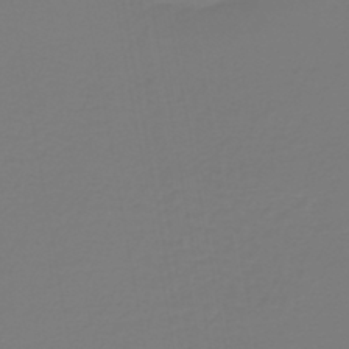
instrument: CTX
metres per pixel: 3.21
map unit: lHb
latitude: -42.6329
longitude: 63.8611
